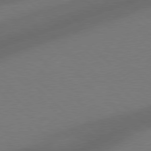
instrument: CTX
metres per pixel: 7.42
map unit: Hpe
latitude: 77.8016
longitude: -150.1389
